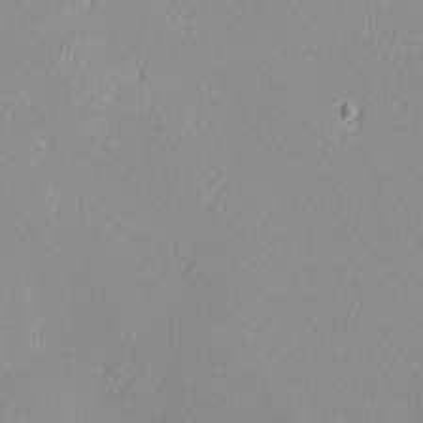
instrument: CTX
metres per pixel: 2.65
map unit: lHvf
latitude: -12.3684
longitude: -101.9150
